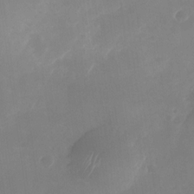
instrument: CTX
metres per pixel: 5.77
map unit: Nhu
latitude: -28.1039
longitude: -63.3860
